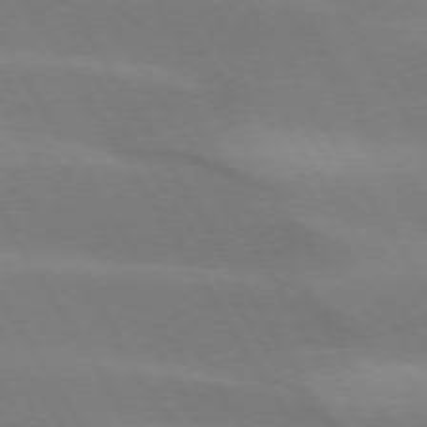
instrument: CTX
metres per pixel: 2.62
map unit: lApd
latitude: 73.7828
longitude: -49.0647
